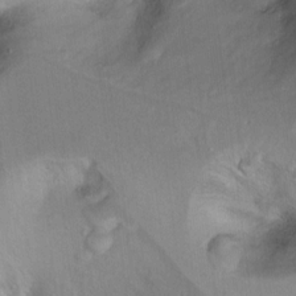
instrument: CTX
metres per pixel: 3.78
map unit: Ht
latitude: 7.8394
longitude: -30.0633
